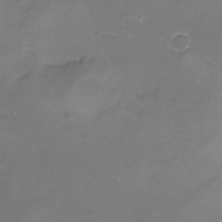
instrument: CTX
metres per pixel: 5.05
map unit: Nhu
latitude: -22.1417
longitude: -57.1592
